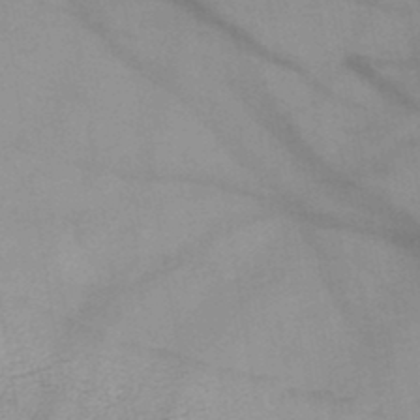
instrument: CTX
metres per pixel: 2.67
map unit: HNb
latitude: -46.5196
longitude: -45.3292
